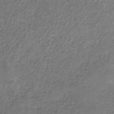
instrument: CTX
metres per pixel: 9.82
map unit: HNb
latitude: -32.6708
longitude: 59.3698
